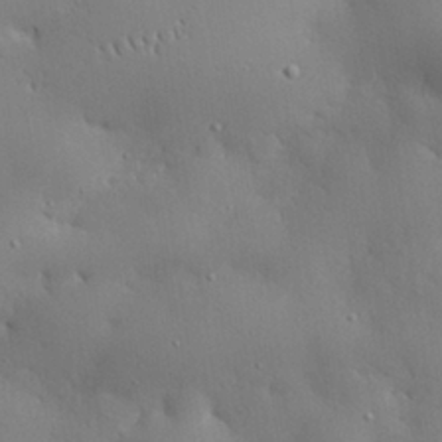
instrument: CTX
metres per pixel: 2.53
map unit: eHh
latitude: 28.9136
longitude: -82.6112
